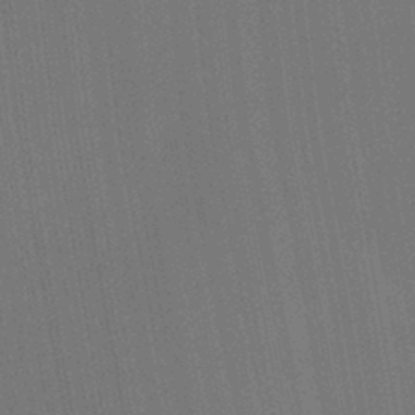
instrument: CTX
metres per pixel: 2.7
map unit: Ht
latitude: -2.7652
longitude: -27.4427
